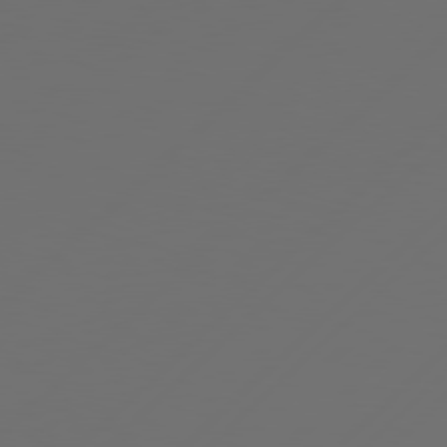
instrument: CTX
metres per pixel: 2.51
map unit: Hpe
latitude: 78.4790
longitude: 172.7463
